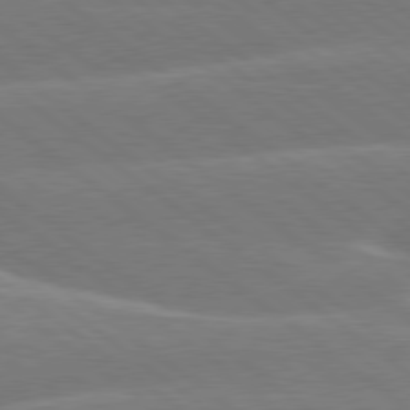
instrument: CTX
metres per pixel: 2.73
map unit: Hpe
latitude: 78.9514
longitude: -153.8017
